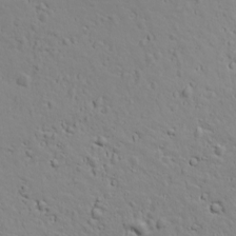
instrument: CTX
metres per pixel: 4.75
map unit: Ave
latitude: 18.6490
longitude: -132.7246
